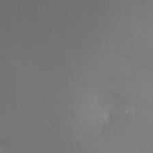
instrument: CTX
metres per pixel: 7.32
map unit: Ht
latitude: -10.9542
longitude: -34.7057
